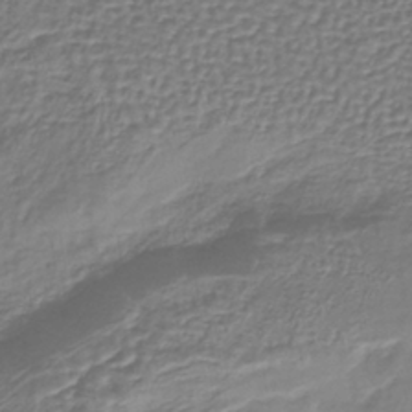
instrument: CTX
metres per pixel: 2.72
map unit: lHb
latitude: -38.6897
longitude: 58.9730
